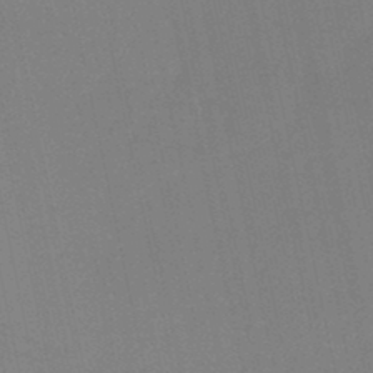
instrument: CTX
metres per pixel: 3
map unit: HNb
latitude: -45.4077
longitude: 55.8423
